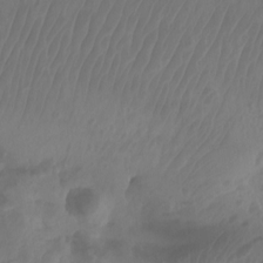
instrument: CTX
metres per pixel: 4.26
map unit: Aa
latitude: -12.7085
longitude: -68.3845
